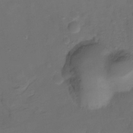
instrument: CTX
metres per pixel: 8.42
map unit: Ht
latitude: -10.4440
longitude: -46.3657
